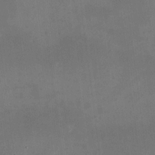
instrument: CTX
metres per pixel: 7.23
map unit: HNhu
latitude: 11.1592
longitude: 11.1620
